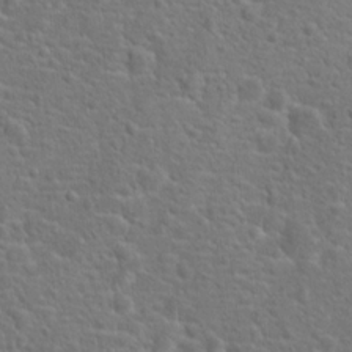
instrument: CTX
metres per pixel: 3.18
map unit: Hto
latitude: 18.2711
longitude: -42.4223
